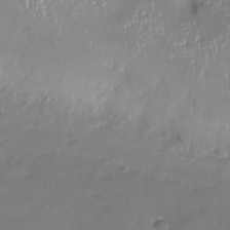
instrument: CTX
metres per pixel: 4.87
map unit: Nhu
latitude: -27.7666
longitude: -58.7246
